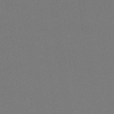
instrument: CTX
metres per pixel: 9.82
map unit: eHb
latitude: -49.8045
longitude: 67.4643
